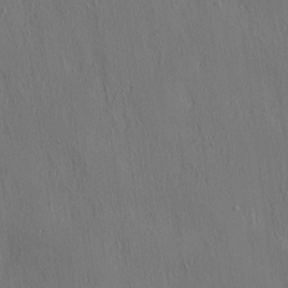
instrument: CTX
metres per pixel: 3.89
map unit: lAa
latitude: 4.5168
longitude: -112.7057
